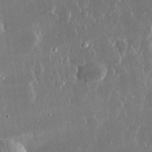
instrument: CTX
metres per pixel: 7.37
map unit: lHvf
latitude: 30.5735
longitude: -93.2348
